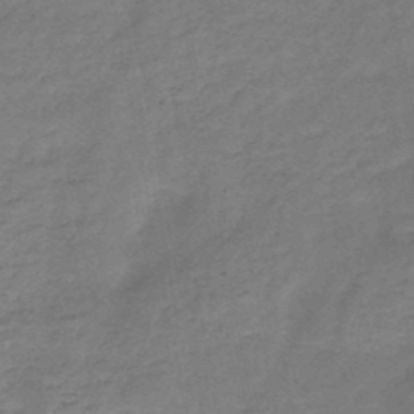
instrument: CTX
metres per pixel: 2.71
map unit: HNb
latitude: -48.6708
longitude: -39.3671
